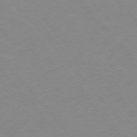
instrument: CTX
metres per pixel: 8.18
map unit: Ap
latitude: -76.8408
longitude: -88.5546
